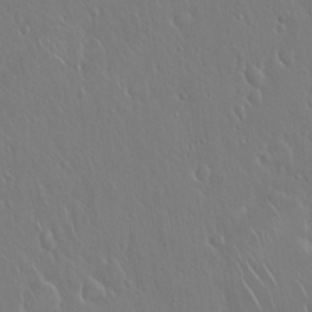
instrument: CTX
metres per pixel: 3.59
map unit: Hto
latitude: 18.2333
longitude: -57.7071
